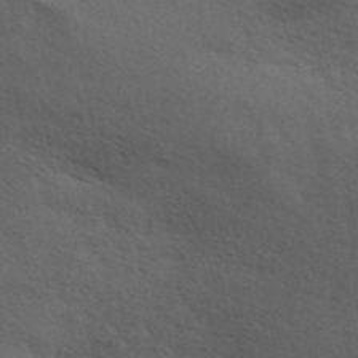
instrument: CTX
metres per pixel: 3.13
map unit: ANa
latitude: 44.7058
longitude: 38.3873
